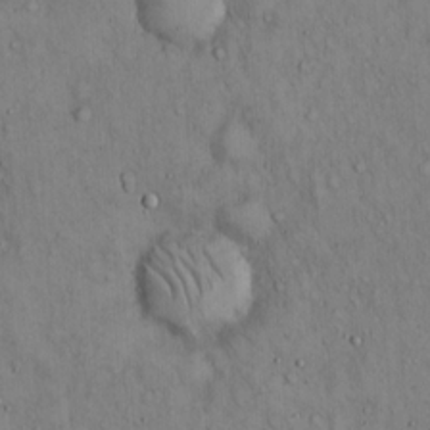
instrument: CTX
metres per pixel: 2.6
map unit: Hto
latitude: 14.6113
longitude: -59.4615
